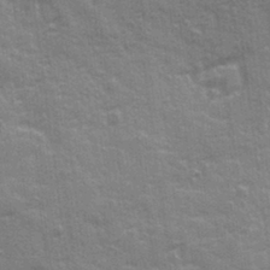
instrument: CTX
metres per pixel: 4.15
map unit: Ave
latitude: 20.4979
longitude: -133.6883
